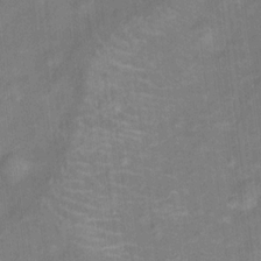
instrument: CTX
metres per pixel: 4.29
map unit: Ht
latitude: 12.9136
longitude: -40.4978
